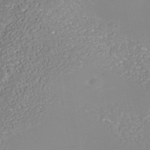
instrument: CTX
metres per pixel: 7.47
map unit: Nhe
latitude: -37.6910
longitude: -88.4034
